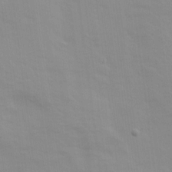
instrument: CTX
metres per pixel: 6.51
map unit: Ave
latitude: 13.9528
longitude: -103.8583
